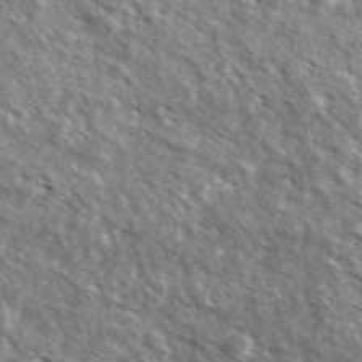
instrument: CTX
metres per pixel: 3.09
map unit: Ave
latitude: 37.7450
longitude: -110.5735
